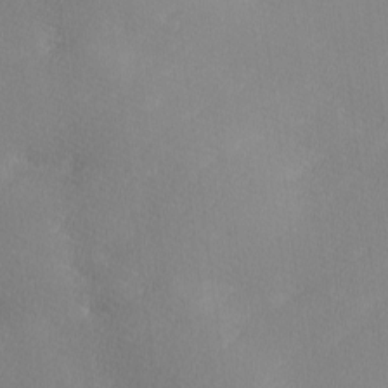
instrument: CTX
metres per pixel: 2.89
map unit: Ave
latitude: -0.0472
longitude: -114.3467
